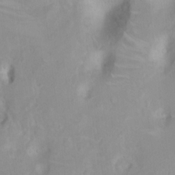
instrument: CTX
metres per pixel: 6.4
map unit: Nhu
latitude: 3.2537
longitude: -24.6490
